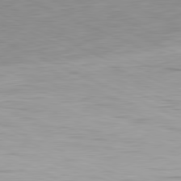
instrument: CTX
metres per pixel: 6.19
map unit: Ap
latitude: -82.0472
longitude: -76.4034
